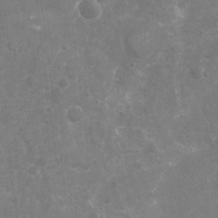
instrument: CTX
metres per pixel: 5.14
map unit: Nhu
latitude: -17.1809
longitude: -57.1781
